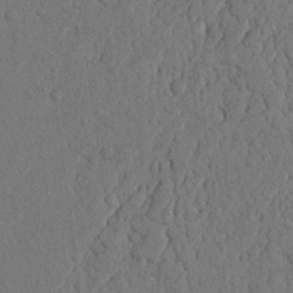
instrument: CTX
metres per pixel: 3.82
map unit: Nhu
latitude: 20.2901
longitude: -75.8394
